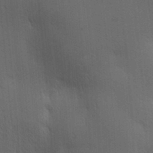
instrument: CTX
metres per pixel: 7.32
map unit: lAa
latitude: 11.2348
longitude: -108.5923
